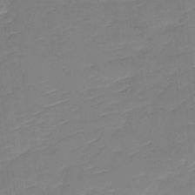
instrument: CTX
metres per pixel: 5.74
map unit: Nhu
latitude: -30.4062
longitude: -73.0648
